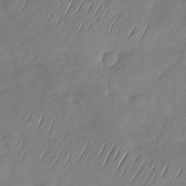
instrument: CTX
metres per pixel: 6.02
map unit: Nhu
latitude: -29.4832
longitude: -58.8947
